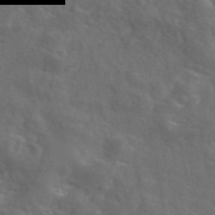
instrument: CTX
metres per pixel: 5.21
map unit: eAb
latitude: 46.0255
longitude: 125.4265
